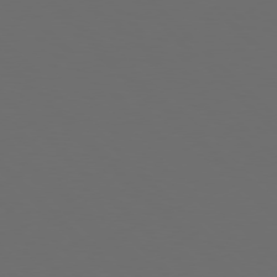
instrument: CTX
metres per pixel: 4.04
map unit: Hpe
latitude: 76.9891
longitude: -168.1200
